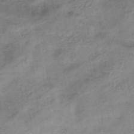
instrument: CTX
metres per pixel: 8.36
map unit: eHb
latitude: -44.0850
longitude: 85.1620
